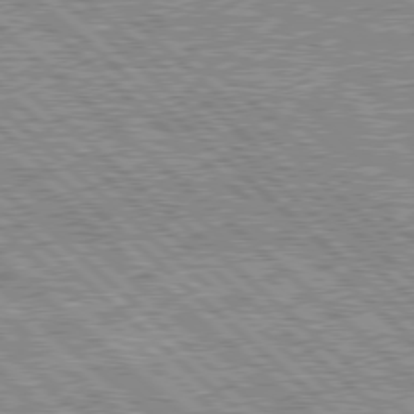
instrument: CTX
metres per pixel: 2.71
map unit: Hpe
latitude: 78.1578
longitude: -159.2159
